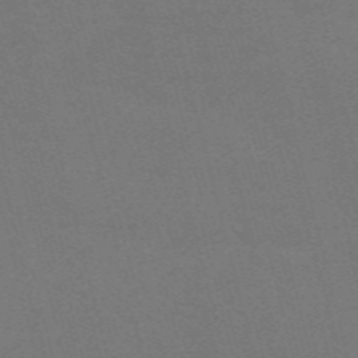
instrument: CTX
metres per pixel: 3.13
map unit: Nve
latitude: -58.7652
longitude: 63.7288
